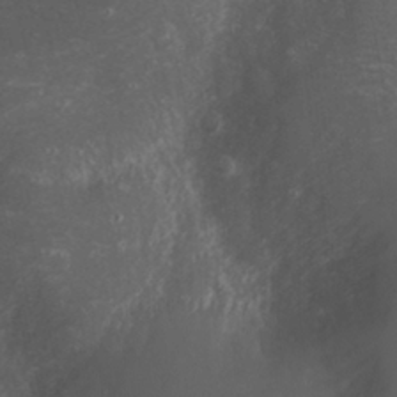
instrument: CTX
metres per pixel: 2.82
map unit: Nhu
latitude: -0.9164
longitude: -78.4034
